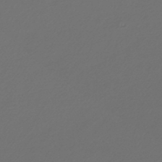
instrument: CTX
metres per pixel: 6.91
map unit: lHb
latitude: -46.1605
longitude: 71.3888
